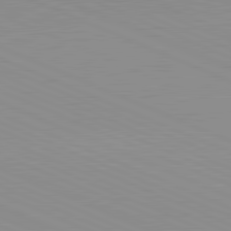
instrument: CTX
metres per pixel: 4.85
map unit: lApd
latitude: 81.7450
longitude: -168.6113
